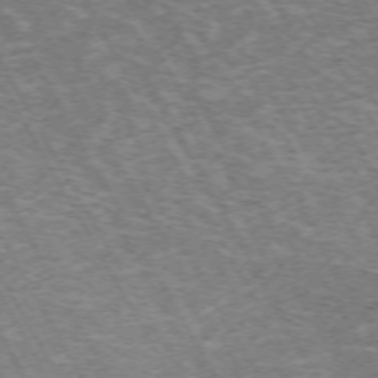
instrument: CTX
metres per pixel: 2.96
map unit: Hpe
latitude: -72.2739
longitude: 12.5196
